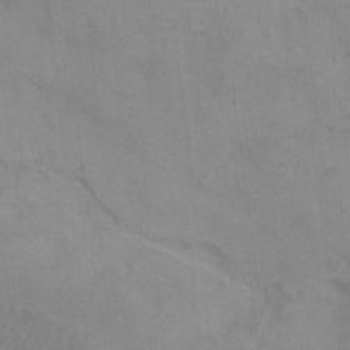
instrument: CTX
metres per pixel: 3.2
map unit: Hto
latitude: 6.8002
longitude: -62.7247
